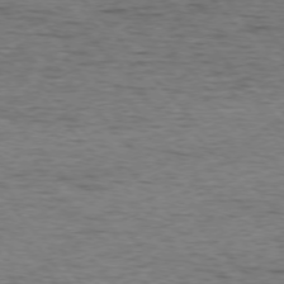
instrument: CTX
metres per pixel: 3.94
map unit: Ap
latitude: -76.3117
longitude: -95.4427
